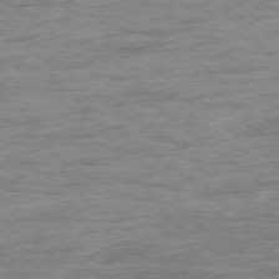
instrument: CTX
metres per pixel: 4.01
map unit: Ap
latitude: -79.1242
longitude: -102.4223
